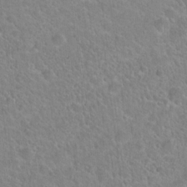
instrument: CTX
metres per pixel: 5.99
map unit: Hto
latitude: 21.6694
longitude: -51.5371
